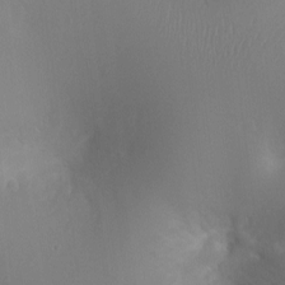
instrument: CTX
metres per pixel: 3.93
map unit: Ht
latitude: -2.6518
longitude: -16.3278
